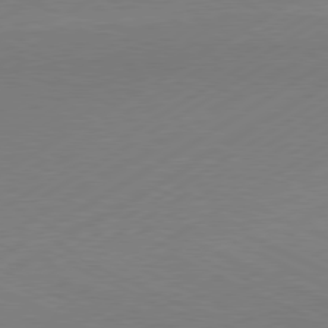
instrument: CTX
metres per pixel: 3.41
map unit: Hpe
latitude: -81.3510
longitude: 15.0865
